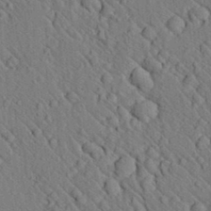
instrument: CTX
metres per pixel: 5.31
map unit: lAvf
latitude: 7.4804
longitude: 160.0850
